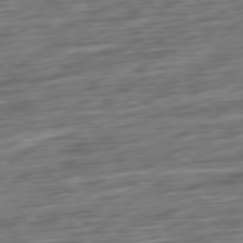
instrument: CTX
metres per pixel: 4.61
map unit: Ap
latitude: -79.9556
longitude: -54.2711
